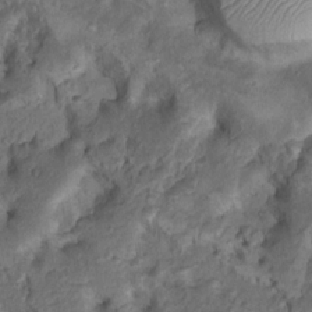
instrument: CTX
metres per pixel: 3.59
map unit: Nhu
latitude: 11.4049
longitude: -27.3671
